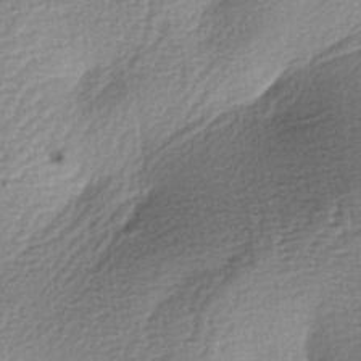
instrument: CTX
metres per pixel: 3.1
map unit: lAa
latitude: -3.9367
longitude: -128.4790
